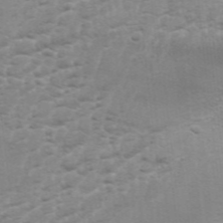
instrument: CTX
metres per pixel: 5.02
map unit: Aa
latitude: 33.4804
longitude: -135.9150
